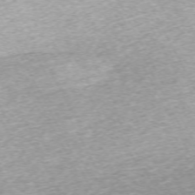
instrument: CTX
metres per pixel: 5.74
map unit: Hpe
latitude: -70.4062
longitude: 12.9920
